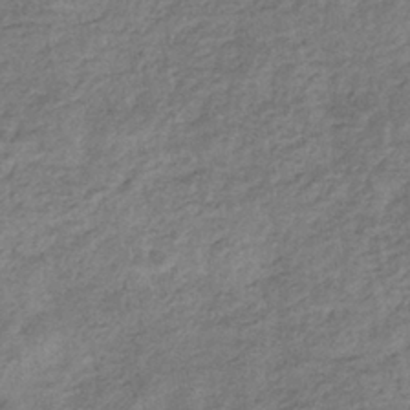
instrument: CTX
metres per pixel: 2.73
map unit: eHb
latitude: -36.0472
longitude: 80.4440
